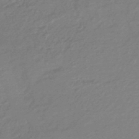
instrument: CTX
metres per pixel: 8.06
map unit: HNhu
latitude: -46.1983
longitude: 93.7855
